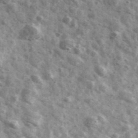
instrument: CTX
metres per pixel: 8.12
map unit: Ave
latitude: 41.5749
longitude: -106.8002
